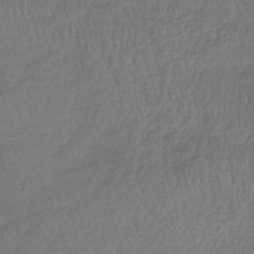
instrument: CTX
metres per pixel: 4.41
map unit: lHb
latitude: -39.5210
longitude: 69.8422
